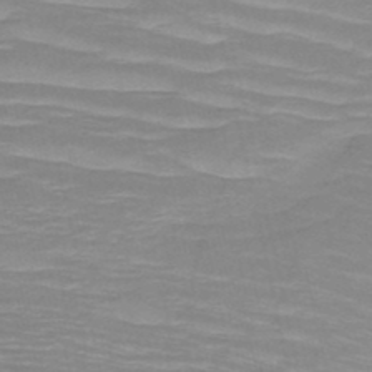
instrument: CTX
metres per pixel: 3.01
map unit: HNb
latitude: -49.6722
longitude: -51.1592
